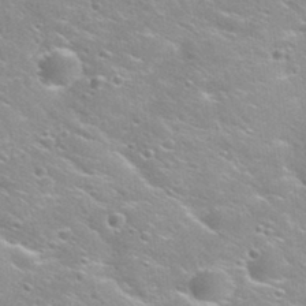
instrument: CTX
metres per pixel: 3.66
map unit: Nhu
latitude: 31.7450
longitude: -50.4979
